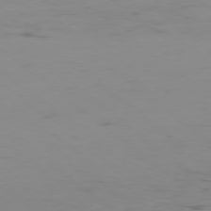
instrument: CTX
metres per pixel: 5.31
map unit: Hpe
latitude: -78.5573
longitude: 13.3888
